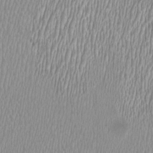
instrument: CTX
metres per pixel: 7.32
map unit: HNhu
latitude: -0.2173
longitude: -0.7057
